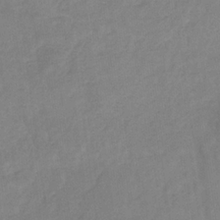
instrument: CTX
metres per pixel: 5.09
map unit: HNb
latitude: -31.1053
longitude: 62.2172
